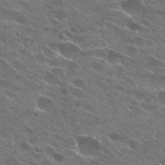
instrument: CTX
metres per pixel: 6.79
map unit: Hto
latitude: 26.2145
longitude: -43.7072
